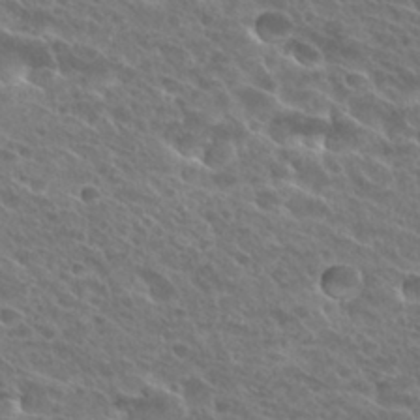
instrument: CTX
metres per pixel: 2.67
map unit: Hto
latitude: 27.7828
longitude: -38.9703
